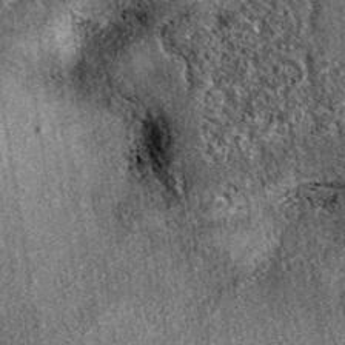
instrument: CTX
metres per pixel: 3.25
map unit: eAb
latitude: 38.8569
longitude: 108.9164
